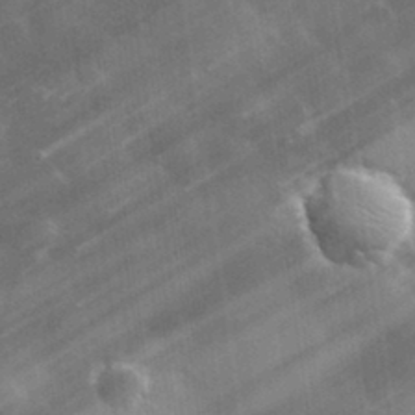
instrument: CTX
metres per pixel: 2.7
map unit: lHvf
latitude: 32.9325
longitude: -92.7057
